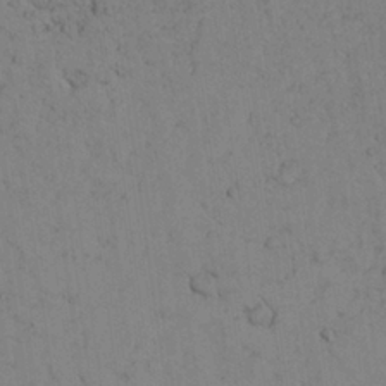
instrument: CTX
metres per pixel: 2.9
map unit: Aa
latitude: 26.4223
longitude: -137.4049
